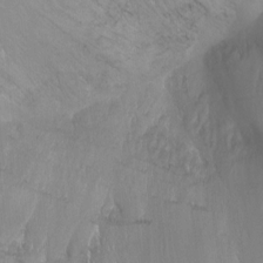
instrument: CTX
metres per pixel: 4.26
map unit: Ht
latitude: -15.7478
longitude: -44.0633
